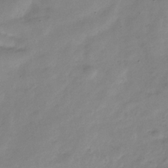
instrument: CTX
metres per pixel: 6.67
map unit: Hve
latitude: -32.3873
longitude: 90.7275
